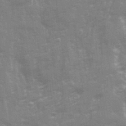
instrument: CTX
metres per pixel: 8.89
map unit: Ave
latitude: 21.5371
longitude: -133.6694
